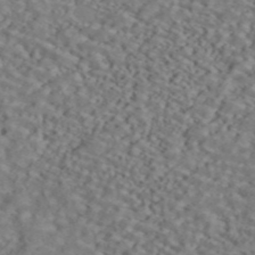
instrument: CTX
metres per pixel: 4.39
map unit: ANa
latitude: 44.9325
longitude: 37.6532
